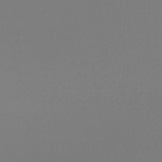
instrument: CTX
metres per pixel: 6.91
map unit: lHb
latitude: -45.4265
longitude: 62.4062
